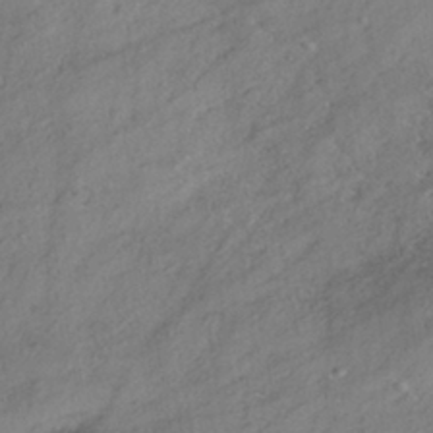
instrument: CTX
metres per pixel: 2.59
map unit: HNhu
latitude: -41.5966
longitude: 107.2943
